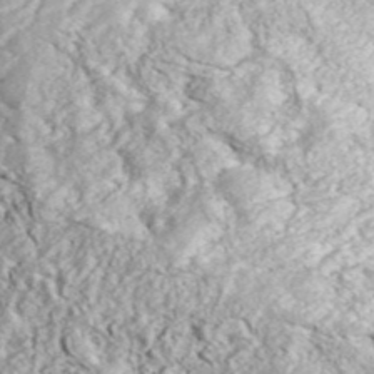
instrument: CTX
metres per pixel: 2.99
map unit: ANa
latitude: 43.7072
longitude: 36.9352
